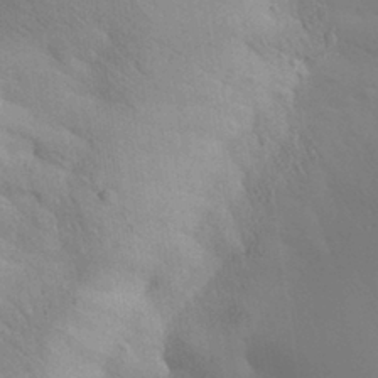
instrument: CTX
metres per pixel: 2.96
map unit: Aa
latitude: 29.9906
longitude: -144.7435
